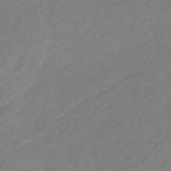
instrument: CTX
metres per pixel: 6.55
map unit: lHb
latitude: -37.1809
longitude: 71.9367
